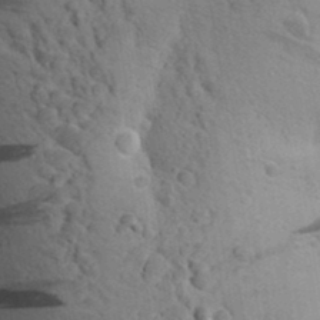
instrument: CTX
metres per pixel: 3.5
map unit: Aa
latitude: 25.4237
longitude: -148.7435
